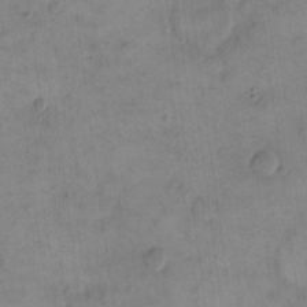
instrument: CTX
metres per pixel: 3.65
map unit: eHh
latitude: 14.5735
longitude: -67.7827
